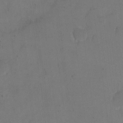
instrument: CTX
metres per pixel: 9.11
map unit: eHh
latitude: 19.1025
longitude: -65.0647
